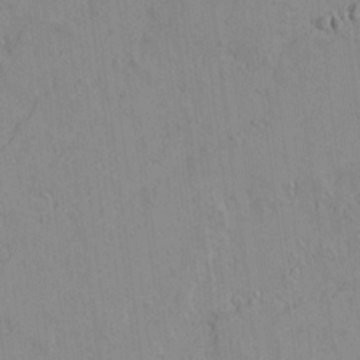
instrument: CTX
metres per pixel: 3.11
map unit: lAvf
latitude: 14.7813
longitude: -125.3670
